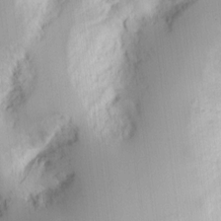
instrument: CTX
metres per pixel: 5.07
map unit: Ht
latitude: 9.0081
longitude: -74.7057
